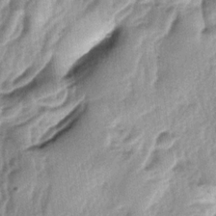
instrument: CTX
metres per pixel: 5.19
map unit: lAa
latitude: -4.6896
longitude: -125.1970
